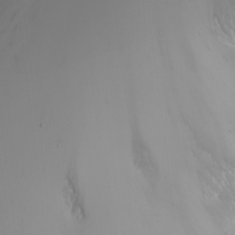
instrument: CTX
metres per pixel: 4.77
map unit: Nhu
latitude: -6.5951
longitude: -91.1214
